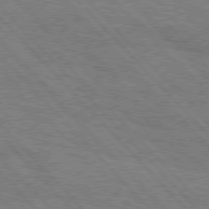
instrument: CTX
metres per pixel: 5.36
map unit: Hpe
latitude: 76.4979
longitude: -161.3481
